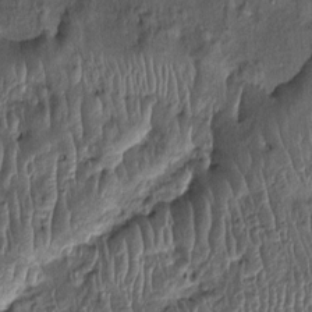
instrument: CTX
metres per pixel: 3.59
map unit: Ht
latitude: -1.6344
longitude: -14.2334
